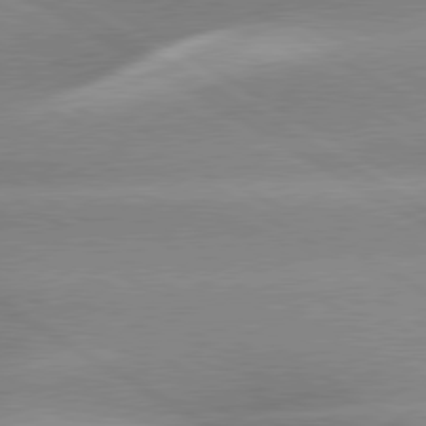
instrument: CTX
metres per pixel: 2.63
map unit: lApd
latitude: 79.9906
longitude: -144.4979
